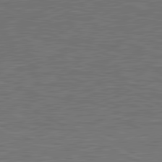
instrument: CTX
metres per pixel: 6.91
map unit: lApd
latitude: 81.1403
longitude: -171.8772
